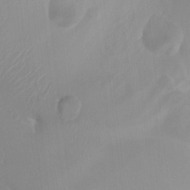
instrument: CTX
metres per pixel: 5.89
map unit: Nhu
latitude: 6.7624
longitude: -18.7057
